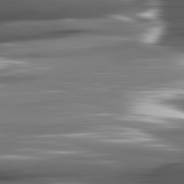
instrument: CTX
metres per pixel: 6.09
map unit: lApd
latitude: 82.1011
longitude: -144.0822
